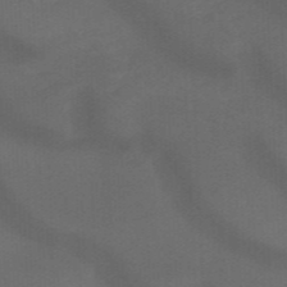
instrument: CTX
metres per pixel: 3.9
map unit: HNhu
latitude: -47.6722
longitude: 89.4454
